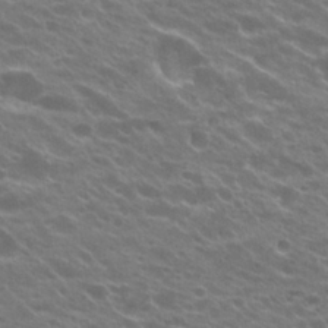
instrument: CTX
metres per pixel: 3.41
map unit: Hto
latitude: 23.5938
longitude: -37.4993
